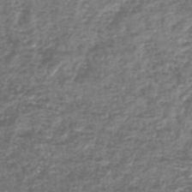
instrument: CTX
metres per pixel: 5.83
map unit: lHb
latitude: -42.3306
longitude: 69.6721
